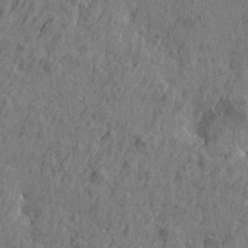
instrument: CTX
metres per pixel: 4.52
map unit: Htu
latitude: -5.4454
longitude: 179.8800
